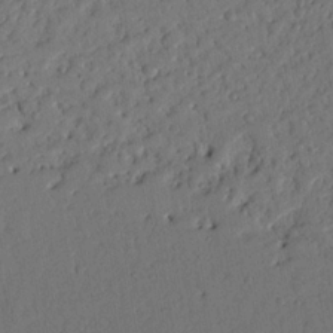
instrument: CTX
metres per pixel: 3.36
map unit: Nhu
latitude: 19.8583
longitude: -78.5357
